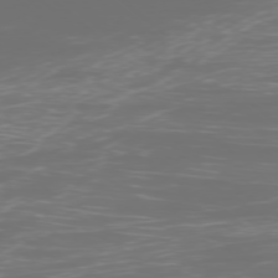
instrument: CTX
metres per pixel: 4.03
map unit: Ap
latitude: -77.2754
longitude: -80.8002
